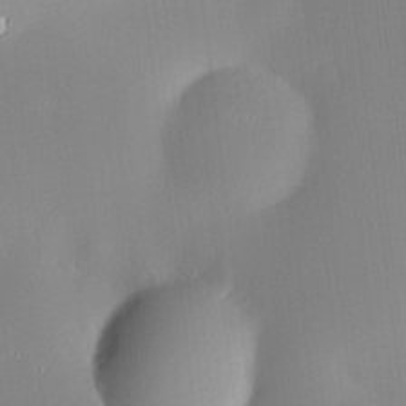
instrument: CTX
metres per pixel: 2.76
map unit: HNhu
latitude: 6.3845
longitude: 8.6707
